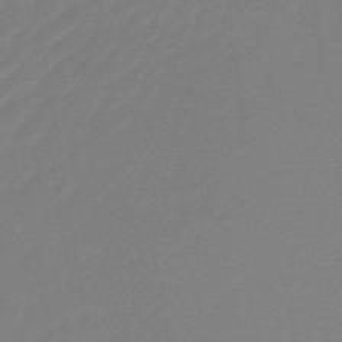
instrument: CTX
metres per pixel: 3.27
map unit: lHb
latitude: -45.5588
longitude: 60.3306
